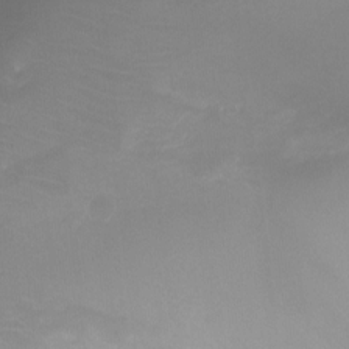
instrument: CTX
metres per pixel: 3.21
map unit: Ht
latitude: -10.5385
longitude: -28.8002
